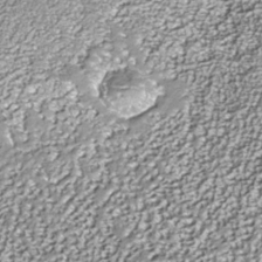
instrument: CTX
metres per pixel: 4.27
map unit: Nhe
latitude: -36.3117
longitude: -87.4804
